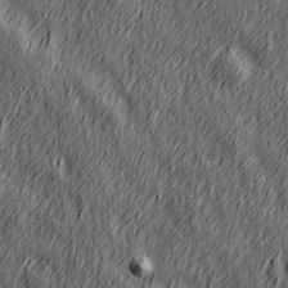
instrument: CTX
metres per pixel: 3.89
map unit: Hve
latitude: 26.2145
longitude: 145.9745
